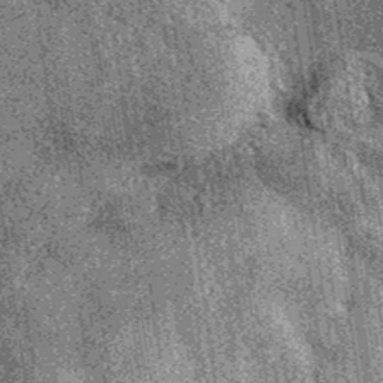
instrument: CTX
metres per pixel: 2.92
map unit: eAb
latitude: 37.7449
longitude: 107.3698
